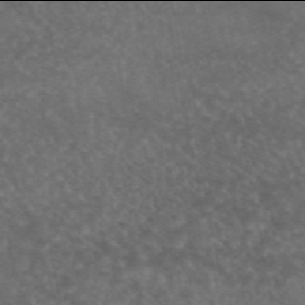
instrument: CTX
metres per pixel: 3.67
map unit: eAb
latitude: 45.9906
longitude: 115.0864
